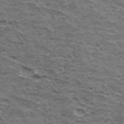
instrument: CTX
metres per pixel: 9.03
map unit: Hto
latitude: 34.5356
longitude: -42.8380
